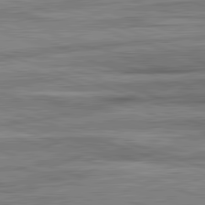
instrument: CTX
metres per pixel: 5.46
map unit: lApd
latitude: 82.4034
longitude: -163.8962
